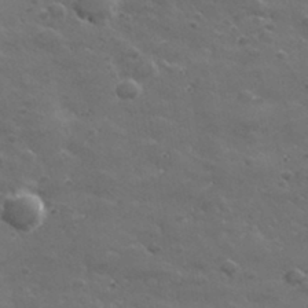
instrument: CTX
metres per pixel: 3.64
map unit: lHvf
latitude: 35.4615
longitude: -91.5749
